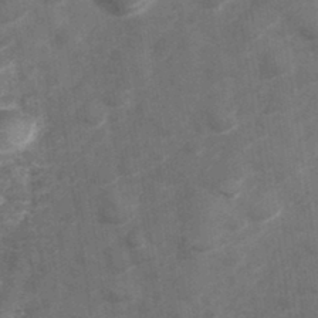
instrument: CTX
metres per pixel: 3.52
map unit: Hve
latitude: 32.9892
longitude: 151.5588
